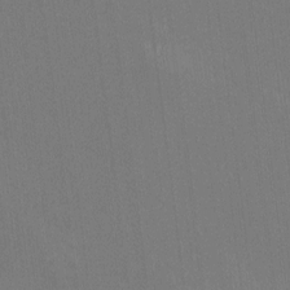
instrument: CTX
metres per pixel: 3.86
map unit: HNhu
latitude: 0.0822
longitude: -5.2726
